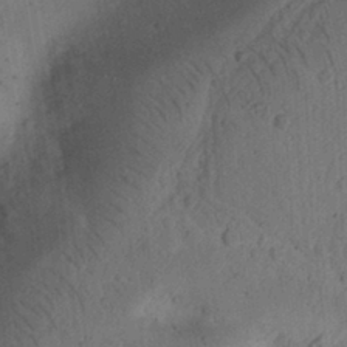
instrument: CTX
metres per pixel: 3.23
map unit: Ht
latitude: 11.8583
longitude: -74.4601
